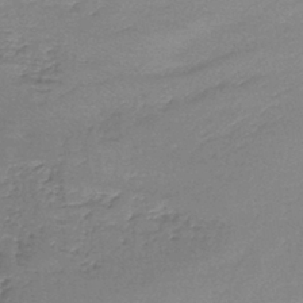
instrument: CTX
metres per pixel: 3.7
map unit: lHb
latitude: -42.4251
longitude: 59.2564
